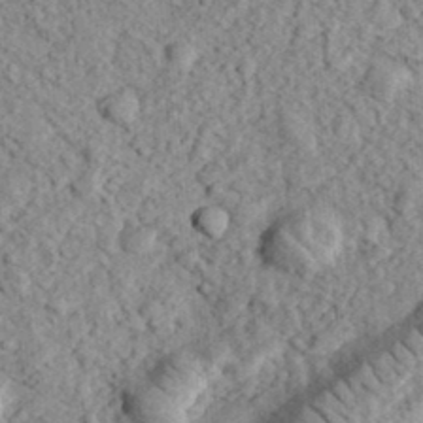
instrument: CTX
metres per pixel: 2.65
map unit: eHh
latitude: 35.3481
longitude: -78.6302
